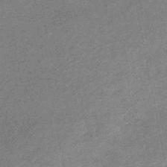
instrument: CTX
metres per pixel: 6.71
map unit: eHb
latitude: -44.9920
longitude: 89.1998
